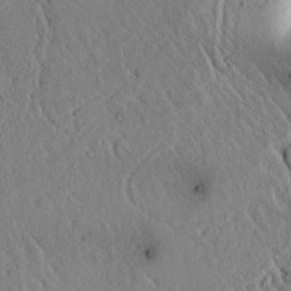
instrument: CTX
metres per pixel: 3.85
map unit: lAvf
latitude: 5.8394
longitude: 159.7099
